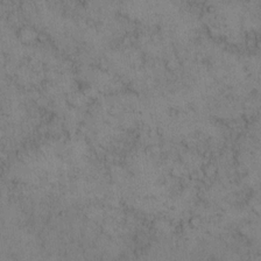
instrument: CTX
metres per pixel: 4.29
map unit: eHh
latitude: 14.5735
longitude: -62.9325
